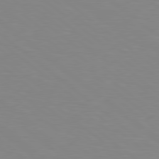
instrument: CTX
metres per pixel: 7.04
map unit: lApd
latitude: 79.1592
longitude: -176.8002
